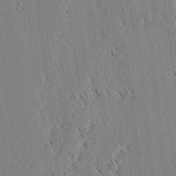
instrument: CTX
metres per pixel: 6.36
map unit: lAvf
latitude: 2.9136
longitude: -106.4790
